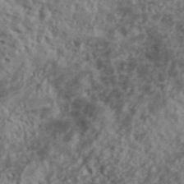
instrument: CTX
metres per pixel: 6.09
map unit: lHvf
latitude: 39.7261
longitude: -87.9717
